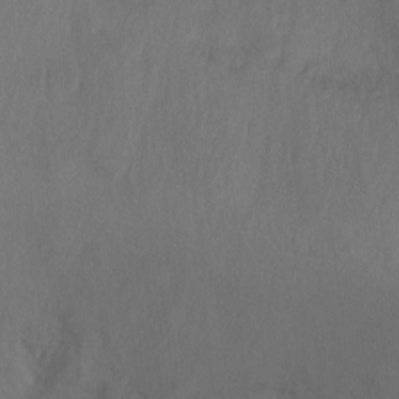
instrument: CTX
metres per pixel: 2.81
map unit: Ht
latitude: -11.8800
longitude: -35.1970
